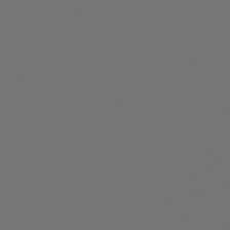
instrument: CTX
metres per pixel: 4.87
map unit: Hpe
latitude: 75.1592
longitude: -130.0822
